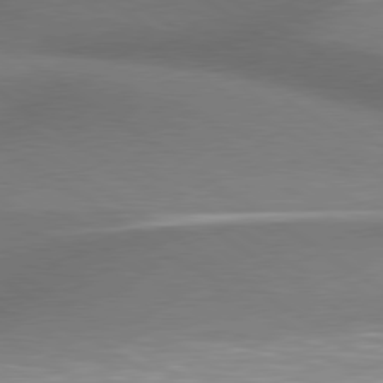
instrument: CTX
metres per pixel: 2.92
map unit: lApd
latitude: 79.5182
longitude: -154.2900
